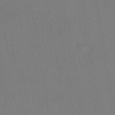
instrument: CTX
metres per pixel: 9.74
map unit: HNhu
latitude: -44.3873
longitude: 94.7085
